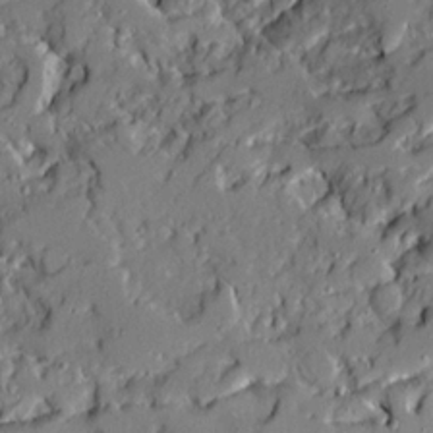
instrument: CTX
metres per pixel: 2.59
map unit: Ave
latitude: 19.8394
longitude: -129.0647
